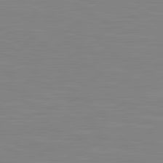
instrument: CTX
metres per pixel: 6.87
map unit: lApd
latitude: 81.4426
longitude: -168.2712
